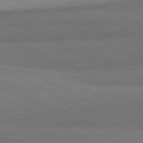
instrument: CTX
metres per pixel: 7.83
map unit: lApd
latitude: 82.1199
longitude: 159.4832
